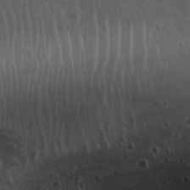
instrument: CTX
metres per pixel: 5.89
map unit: Nhu
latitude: 22.1389
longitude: -71.8394
